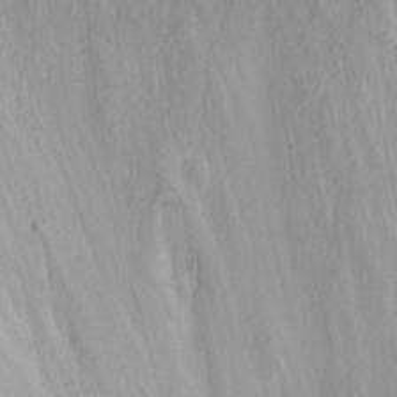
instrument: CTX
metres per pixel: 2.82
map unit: Nhu
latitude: -0.9920
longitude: -80.5546
